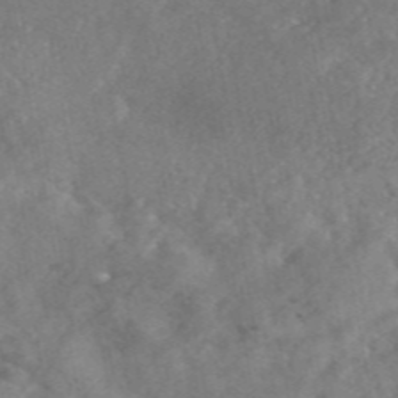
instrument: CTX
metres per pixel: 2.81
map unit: eAb
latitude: 46.6491
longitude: 127.7855
